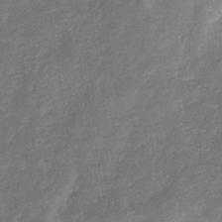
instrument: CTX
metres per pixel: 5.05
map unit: eHb
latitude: -33.7667
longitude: 74.5196
